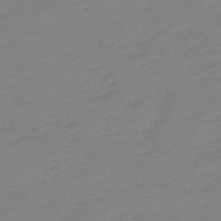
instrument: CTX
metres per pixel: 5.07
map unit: HNb
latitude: -45.9745
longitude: 54.6141
